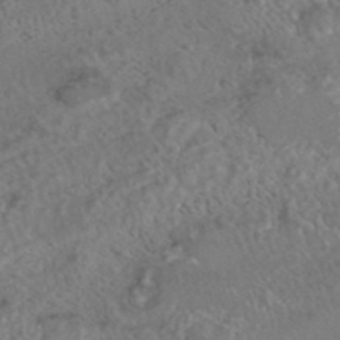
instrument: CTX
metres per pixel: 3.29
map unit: ANa
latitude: 42.5735
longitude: 23.6344
